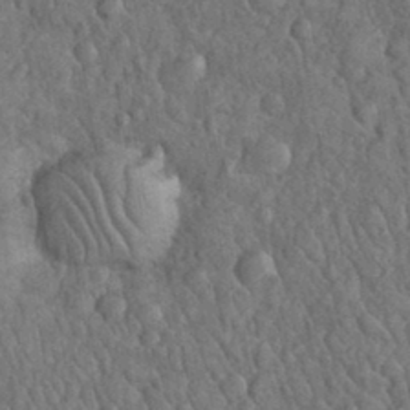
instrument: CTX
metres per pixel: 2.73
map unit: eHh
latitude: 33.1403
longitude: -66.5545
